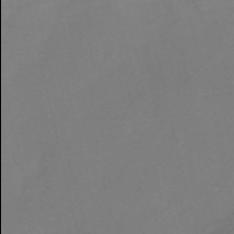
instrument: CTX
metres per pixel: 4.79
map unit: HNb
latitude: -52.4062
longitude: -45.9906
